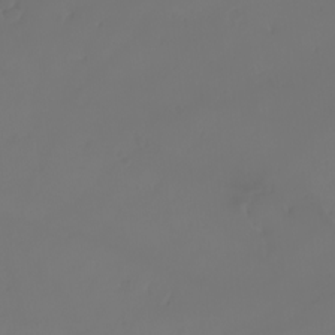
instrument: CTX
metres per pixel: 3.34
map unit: eHh
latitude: -3.3131
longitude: 19.8044
